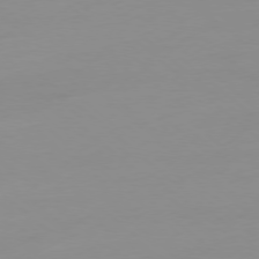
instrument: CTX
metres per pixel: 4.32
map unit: Ap
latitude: -78.1605
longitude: -66.9891
